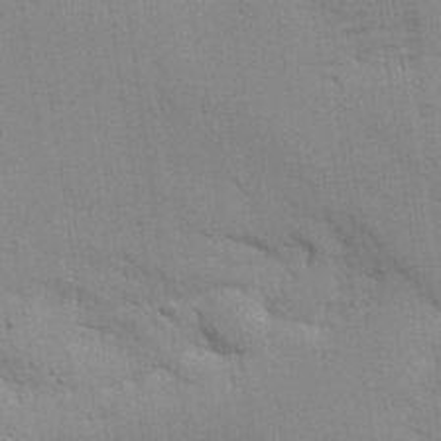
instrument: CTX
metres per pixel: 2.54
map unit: Aa
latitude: 33.2537
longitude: -144.8758
